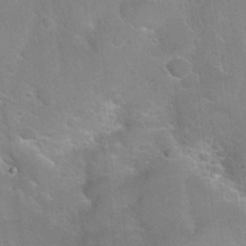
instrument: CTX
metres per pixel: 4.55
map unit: Hto
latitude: 22.9703
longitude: -50.6490
